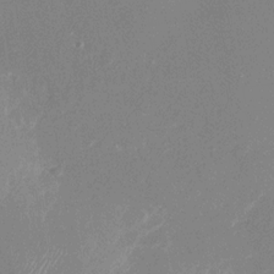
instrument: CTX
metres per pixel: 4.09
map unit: Nhu
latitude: -28.8597
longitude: -74.9703
